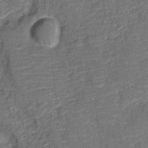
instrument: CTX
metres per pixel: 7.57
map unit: Nve
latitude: -19.9745
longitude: 103.7100
